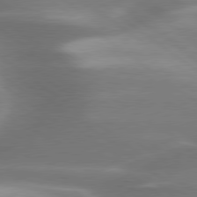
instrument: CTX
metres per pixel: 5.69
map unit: lApd
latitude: 79.7828
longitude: -118.4790
